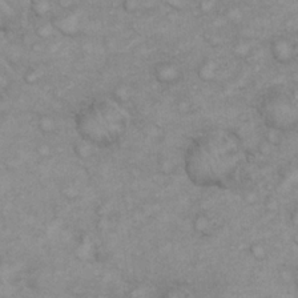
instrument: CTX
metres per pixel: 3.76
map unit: eHh
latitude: 21.5560
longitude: -59.1403
